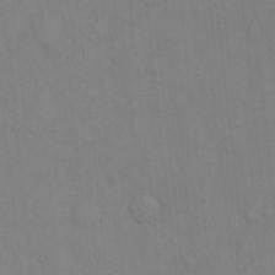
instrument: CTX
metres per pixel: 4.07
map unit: Hto
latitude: 13.8395
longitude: -57.6504
